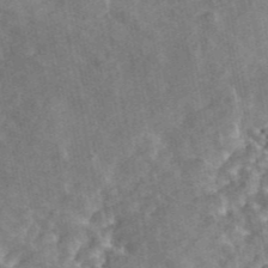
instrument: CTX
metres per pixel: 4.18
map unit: ANa
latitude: 44.7435
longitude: 46.7841
